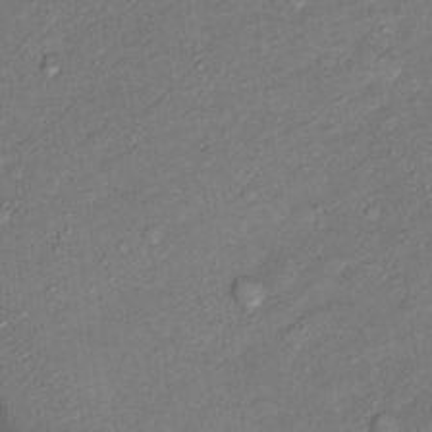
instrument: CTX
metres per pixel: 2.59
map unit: Nhu
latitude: 12.1578
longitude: -28.6868
